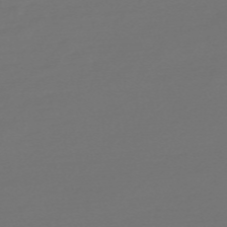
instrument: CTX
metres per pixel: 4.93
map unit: Nve
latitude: -59.0486
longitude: 56.7841
